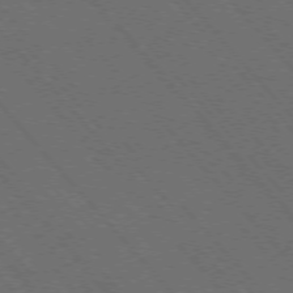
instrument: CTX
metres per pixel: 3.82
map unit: Hpe
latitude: -76.1984
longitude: -16.0633
